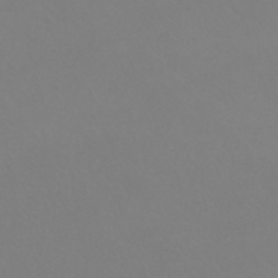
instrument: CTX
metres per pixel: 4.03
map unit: HNhu
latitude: -41.6911
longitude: 93.7289
